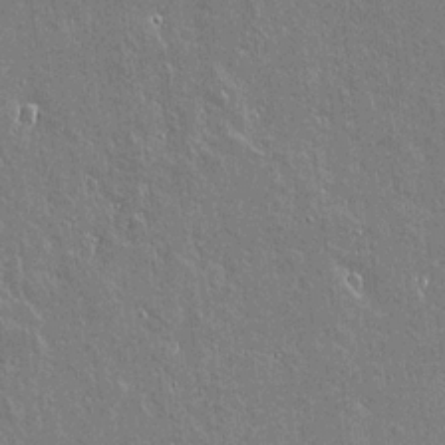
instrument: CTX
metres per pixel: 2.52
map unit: lAvf
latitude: 14.8569
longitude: -128.2333
